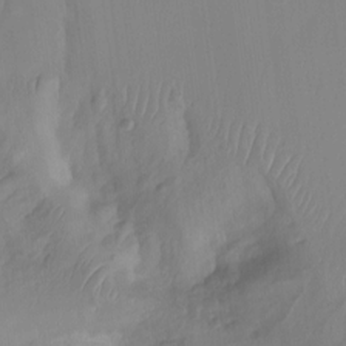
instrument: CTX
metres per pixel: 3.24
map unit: Nhu
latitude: -13.1620
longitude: -66.4979
